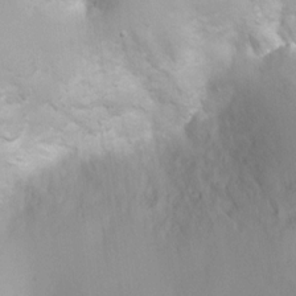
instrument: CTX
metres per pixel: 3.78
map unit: Ht
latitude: 3.9717
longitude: -21.8584
